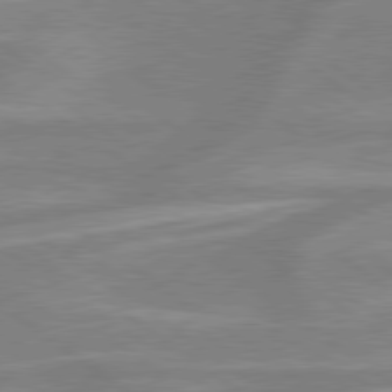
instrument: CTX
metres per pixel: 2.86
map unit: lApd
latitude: 79.4238
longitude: -121.6505
